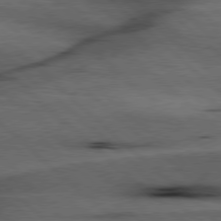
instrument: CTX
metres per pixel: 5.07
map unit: Hpe
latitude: 78.0444
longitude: -127.8583
